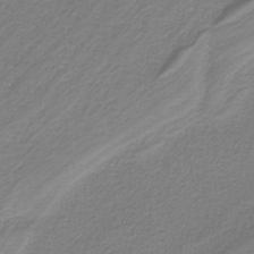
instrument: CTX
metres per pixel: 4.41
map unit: HNb
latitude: -38.0283
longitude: 53.4265
